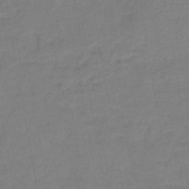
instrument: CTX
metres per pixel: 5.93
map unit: HNb
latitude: -47.0864
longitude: -38.8002
